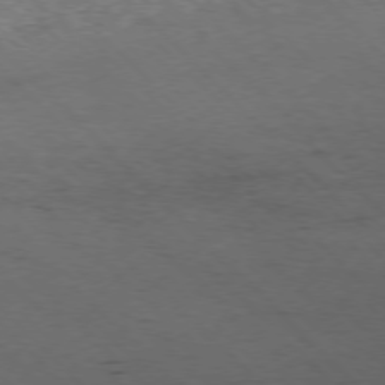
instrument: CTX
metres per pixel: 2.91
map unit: Hpe
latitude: -77.1431
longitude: 13.2754
